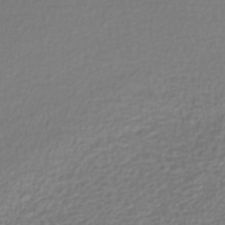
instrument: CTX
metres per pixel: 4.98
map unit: lHb
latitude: -40.2172
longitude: 71.5021
